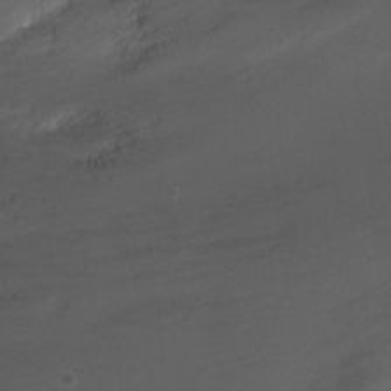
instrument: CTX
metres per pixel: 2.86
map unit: Ht
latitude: -2.7841
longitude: -18.5356
